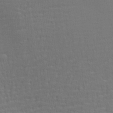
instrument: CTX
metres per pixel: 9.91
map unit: Aa
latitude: 28.5546
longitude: -139.0836
